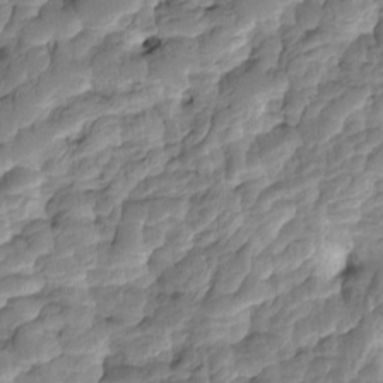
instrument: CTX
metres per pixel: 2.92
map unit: HNhu
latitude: -1.8612
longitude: 14.4629
